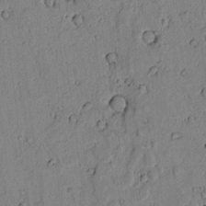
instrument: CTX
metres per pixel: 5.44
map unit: lAvf
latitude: 6.1956
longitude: 169.1431
